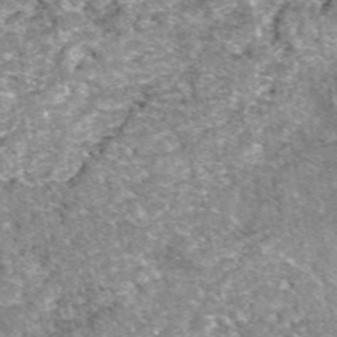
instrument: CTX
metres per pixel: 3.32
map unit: eAb
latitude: 49.1970
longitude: 108.1417
